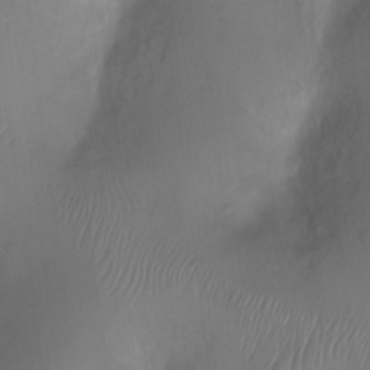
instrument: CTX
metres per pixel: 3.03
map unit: Nhu
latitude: -12.3873
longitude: -41.6127
